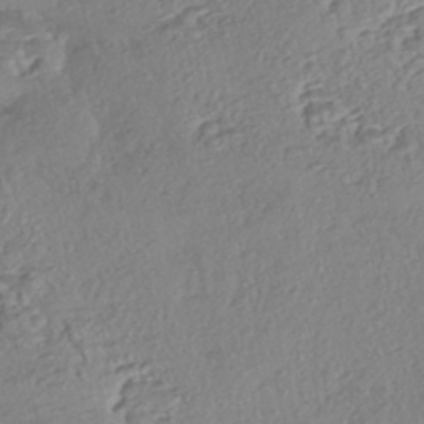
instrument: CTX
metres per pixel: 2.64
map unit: eHh
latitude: -43.1053
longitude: 122.7463
